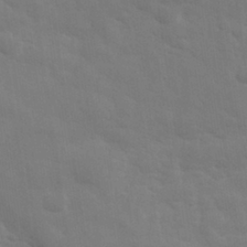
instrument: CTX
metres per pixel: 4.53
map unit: eHh
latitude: 31.1781
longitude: -69.9906
